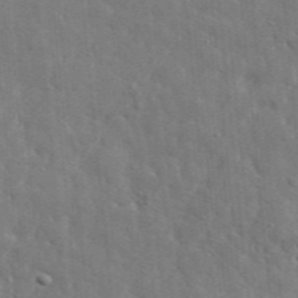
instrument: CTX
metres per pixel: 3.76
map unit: lHvf
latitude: 35.6316
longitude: -87.7827
